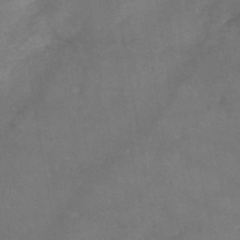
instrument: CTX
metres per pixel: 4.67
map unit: HNb
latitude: -45.0486
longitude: -37.0459
